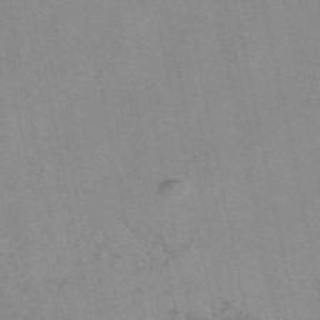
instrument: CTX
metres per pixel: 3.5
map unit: eAb
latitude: 49.4048
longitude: 106.2173
